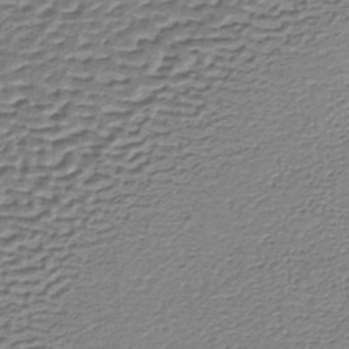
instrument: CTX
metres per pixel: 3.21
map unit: lHb
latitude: -35.3321
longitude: 60.7085
